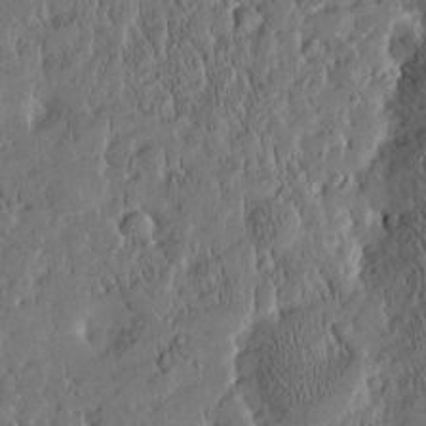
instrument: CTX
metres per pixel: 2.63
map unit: Htu
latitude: -4.2550
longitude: 174.8785
